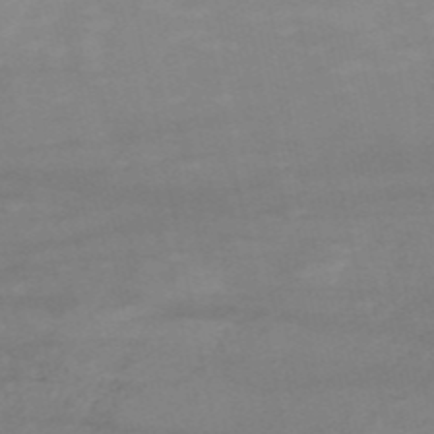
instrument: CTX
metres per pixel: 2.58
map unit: HNb
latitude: -54.4818
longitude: -44.0444
